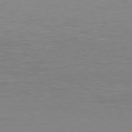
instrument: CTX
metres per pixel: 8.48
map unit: Hpe
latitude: 78.6302
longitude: -139.5182
